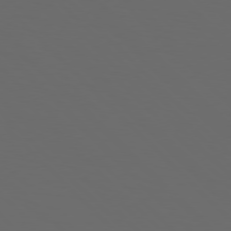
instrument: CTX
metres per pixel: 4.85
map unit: Hpe
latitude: 76.7435
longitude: -168.2712
